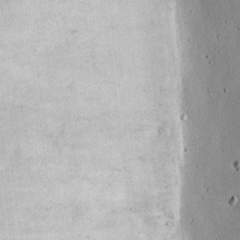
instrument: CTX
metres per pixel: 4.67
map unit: Nhu
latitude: 18.1200
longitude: -74.6113
